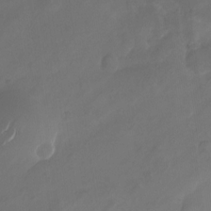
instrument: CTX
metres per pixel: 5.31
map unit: Nhu
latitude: -27.6343
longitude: -71.2726
